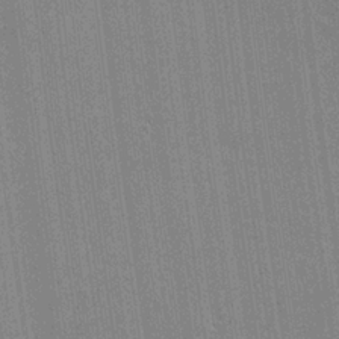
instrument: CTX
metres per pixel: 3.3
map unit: Nhu
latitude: 0.6112
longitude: -78.9136
